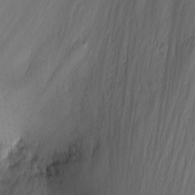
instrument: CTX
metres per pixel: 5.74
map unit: Nhu
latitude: -4.8408
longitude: -79.0837
